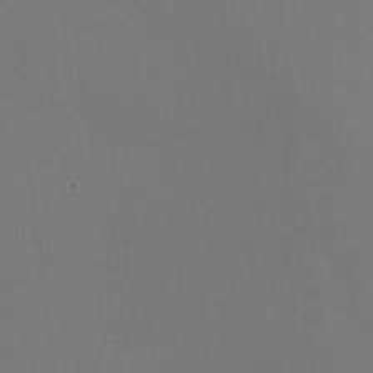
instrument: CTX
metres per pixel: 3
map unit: HNhu
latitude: 10.2712
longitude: 23.3699
